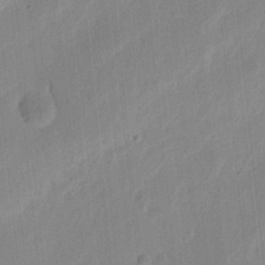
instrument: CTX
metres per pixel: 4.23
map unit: Nhu
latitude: 15.4805
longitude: -75.2159
